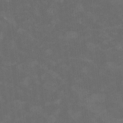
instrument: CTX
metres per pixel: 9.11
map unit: HNhu
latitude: 1.8394
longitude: -5.0458
